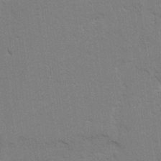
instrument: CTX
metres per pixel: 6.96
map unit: Ave
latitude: 23.4615
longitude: -130.4223
